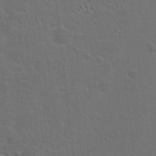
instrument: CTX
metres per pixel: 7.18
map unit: Hto
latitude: 23.2159
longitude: -47.5371
